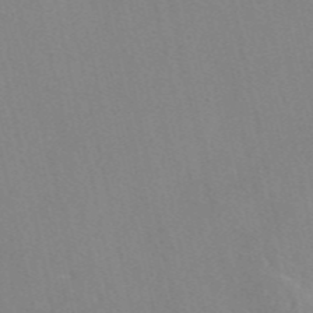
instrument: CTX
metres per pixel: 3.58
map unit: eAb
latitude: 46.9514
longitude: 112.8408
